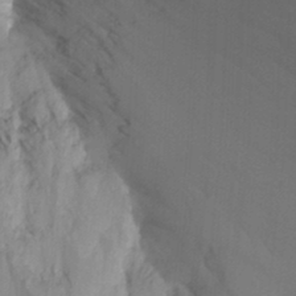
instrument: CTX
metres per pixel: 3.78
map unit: Nhu
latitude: -13.1053
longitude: -66.1955
